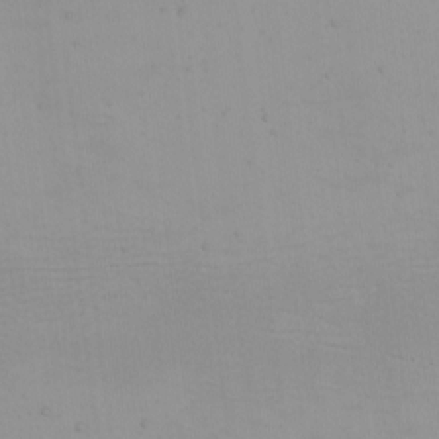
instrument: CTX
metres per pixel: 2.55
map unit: Nhu
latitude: -4.9541
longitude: -83.1592
